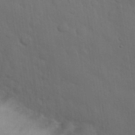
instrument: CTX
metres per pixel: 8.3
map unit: Nhu
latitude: 27.6316
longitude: -68.4979
